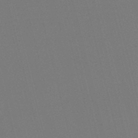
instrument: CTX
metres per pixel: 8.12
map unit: lHb
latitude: -47.5210
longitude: 61.1809
